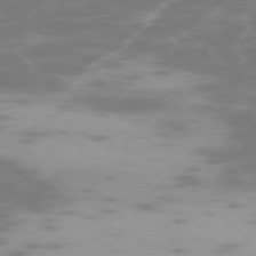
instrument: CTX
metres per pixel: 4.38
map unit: Hpe
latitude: -73.8044
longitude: 4.1794
